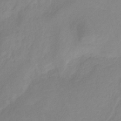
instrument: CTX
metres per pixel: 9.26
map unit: HNhu
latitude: -29.3321
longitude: 67.5777
